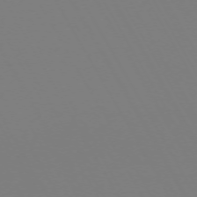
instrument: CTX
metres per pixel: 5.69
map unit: Hpe
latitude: -72.6707
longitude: 10.2551
